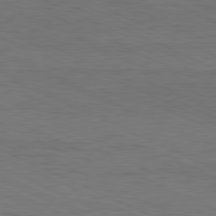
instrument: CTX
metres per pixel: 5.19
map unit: Hpe
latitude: -81.7856
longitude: 18.6707
